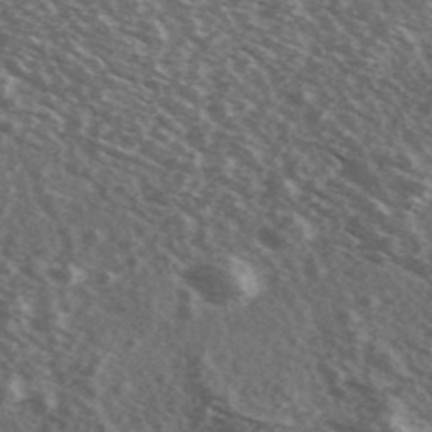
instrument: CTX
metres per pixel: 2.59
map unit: Ave
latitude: 39.6505
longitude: -108.9513
